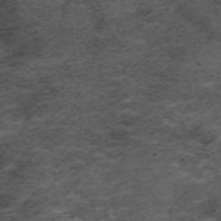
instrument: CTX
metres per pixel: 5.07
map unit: ANa
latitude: 35.9339
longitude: 13.6722
